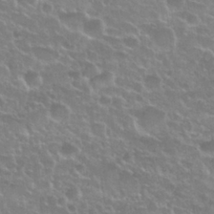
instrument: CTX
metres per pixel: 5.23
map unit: Nhu
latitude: 28.2333
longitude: -61.2537
